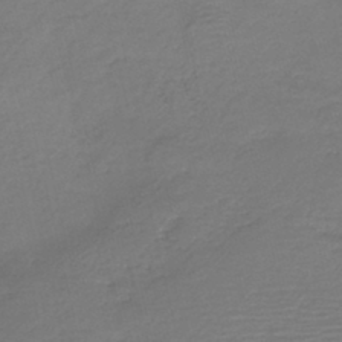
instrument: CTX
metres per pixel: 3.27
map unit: HNb
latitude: -41.9556
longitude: 50.5196
